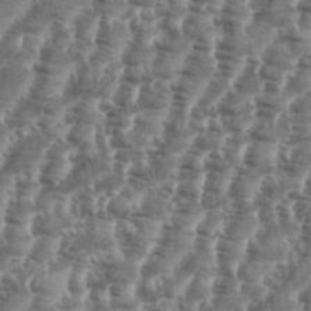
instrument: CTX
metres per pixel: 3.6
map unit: eHh
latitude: 35.1403
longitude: -136.3656
